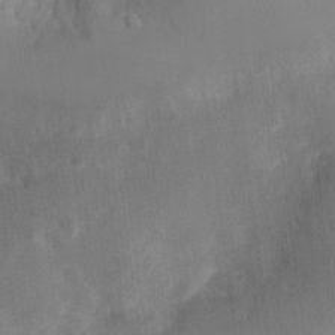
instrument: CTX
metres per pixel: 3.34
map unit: Ht
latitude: 2.6868
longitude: -26.6680
